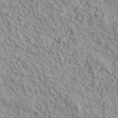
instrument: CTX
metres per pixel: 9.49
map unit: lHvf
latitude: 38.6868
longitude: -90.0444
